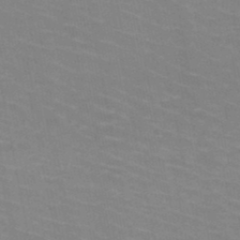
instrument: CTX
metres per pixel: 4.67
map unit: HNb
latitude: -47.6910
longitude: -47.2348
